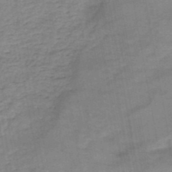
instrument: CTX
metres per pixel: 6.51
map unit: HNb
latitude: -46.3306
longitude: -37.2915
